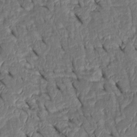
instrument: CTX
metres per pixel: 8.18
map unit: Htu
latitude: 0.6679
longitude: 148.8030
